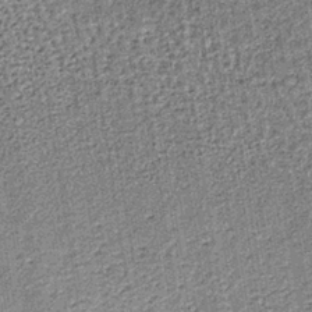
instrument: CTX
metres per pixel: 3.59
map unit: lHb
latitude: -37.2187
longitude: 64.1228
